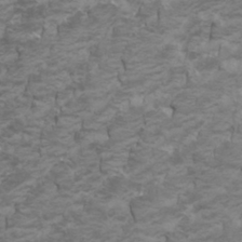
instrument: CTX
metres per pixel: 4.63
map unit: Htu
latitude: -5.6155
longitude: -72.3468
